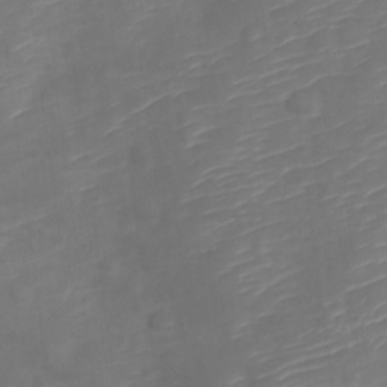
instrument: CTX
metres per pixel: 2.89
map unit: Nve
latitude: -20.1794
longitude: 107.5399
